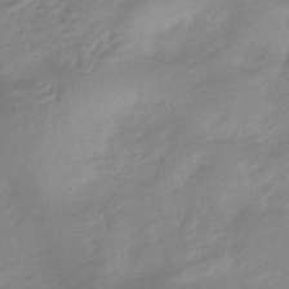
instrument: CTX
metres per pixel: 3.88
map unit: HNhu
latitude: -44.4818
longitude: 90.0094
